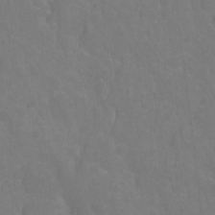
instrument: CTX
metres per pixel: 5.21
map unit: Hto
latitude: -1.6155
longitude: -34.6868
